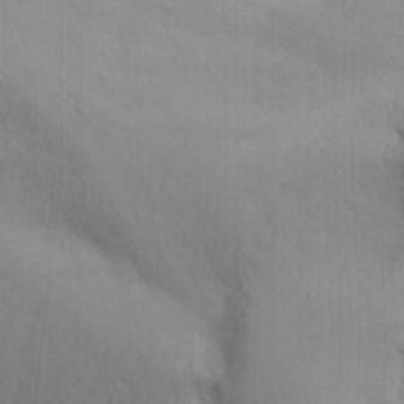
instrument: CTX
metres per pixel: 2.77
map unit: Nhu
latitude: 19.2915
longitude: -73.1970
